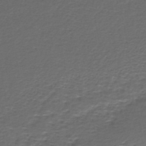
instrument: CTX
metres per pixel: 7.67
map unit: HNhu
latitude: -43.5777
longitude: 101.0108
